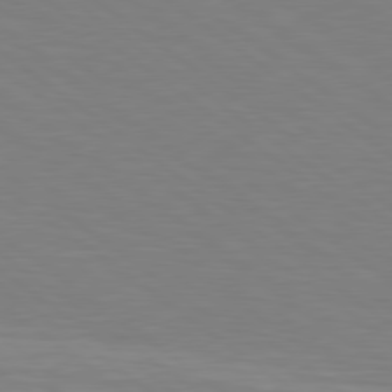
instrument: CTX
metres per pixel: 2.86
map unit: Hpe
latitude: 78.9703
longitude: -149.0081
